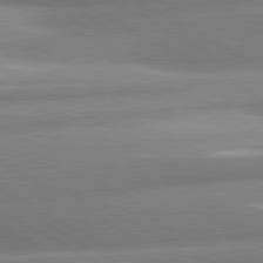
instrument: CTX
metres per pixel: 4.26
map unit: lApd
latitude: 80.7435
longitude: -163.1215
